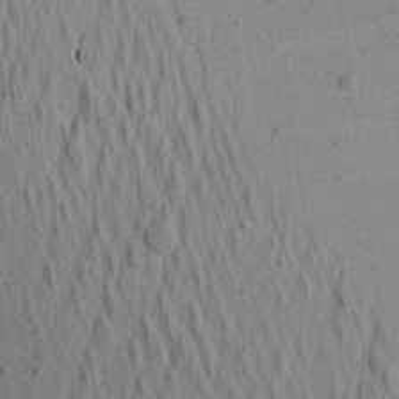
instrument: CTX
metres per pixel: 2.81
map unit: Aa
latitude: 22.1578
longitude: -143.5560
